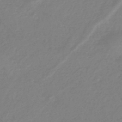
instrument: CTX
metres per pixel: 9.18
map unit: eHb
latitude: -45.4454
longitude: 84.2928
